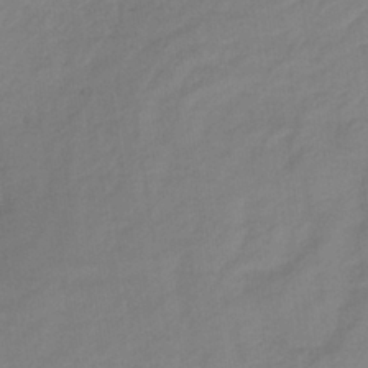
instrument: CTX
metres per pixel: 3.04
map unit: lHb
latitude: -35.7667
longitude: 72.8597
